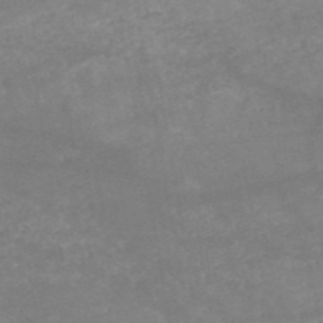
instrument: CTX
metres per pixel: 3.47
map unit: HNb
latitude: -53.7477
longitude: -34.9702
